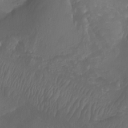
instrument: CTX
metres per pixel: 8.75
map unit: Aa
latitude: -8.1795
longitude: -78.8002
